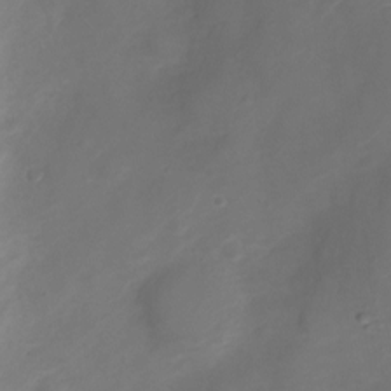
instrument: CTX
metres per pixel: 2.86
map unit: Nve
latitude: -20.4440
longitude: 106.8030
